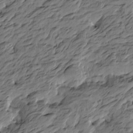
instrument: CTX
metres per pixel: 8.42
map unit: Htu
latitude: -5.9367
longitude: -178.5924
